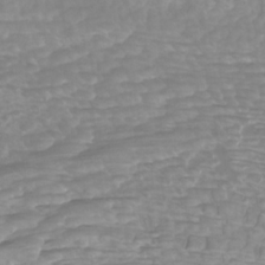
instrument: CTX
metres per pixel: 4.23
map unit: Htu
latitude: -9.8044
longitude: -75.0081
